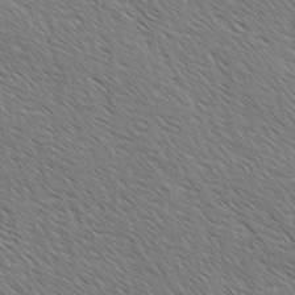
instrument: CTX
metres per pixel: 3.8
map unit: lAvf
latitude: -2.4440
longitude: -113.4426
